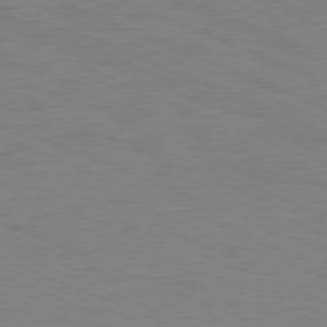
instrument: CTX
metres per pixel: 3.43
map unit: Ap
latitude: -78.7841
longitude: -72.3468
